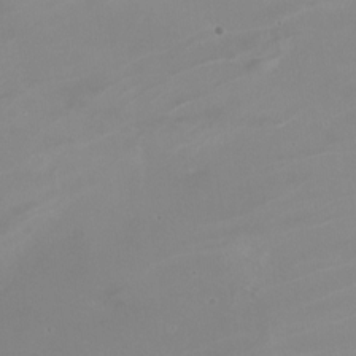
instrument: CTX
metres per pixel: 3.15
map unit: Nhe
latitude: -19.6155
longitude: 143.7288
